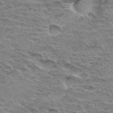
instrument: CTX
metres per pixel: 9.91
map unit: Hto
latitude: 33.0270
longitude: -44.8191
